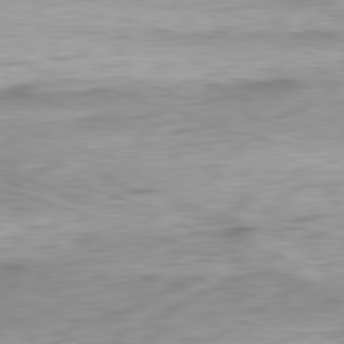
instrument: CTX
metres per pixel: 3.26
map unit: Ap
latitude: -82.2172
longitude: -76.9702
